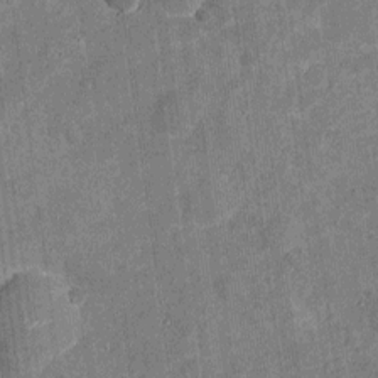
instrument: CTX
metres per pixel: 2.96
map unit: Nhu
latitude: -18.7274
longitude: -56.4223
